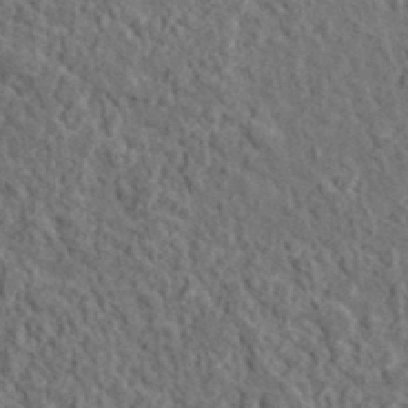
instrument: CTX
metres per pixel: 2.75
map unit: lHvf
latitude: 37.9150
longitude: -90.1011
